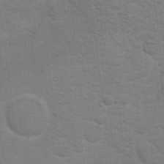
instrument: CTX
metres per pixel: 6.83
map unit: Hto
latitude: 17.2348
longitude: -38.4979
